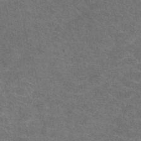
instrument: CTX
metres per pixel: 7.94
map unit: eAb
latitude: 47.5183
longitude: 106.3307
